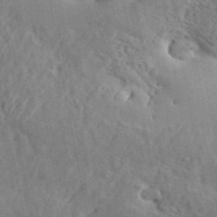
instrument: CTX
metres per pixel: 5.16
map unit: Aa
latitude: 34.1388
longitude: -134.0444
